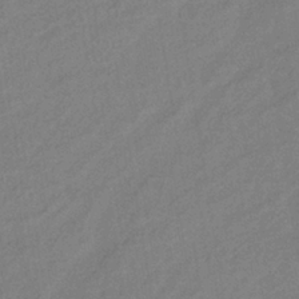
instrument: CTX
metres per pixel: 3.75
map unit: lHb
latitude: -38.8597
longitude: 69.4454
